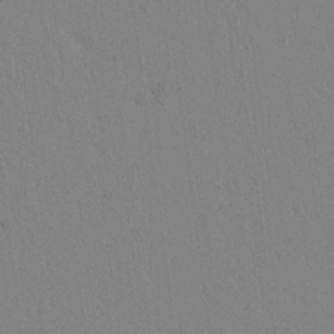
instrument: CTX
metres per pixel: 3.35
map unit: lAvf
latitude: 15.3671
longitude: -125.7071
